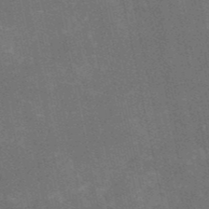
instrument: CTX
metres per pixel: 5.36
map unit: HNb
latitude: -52.3873
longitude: -40.2333
